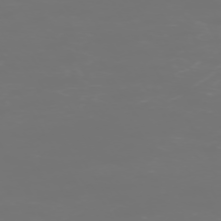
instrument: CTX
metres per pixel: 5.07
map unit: Hpe
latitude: -73.4832
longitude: 4.7841
